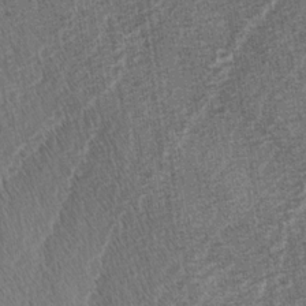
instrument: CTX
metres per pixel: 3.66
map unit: lAa
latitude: -3.3131
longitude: -129.5938
